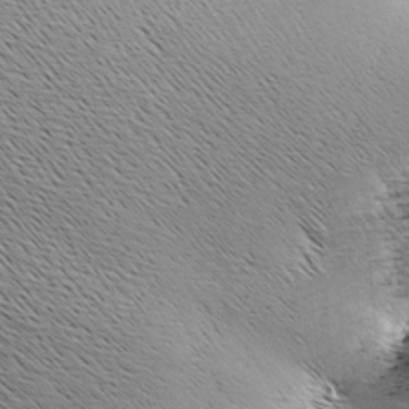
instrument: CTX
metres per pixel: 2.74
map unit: lAa
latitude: -8.5196
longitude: -124.9513
